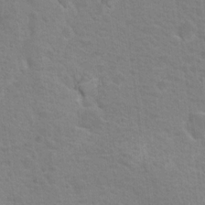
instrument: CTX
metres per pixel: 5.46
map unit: Nhu
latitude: 16.8191
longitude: -31.0837
